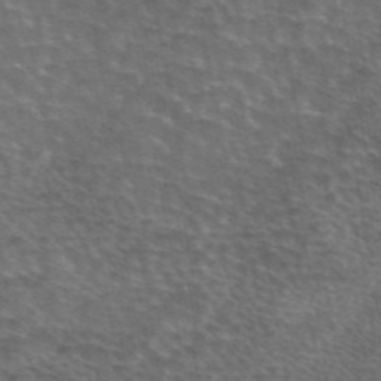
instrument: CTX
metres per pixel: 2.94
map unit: eAb
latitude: 45.0269
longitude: 107.5777
